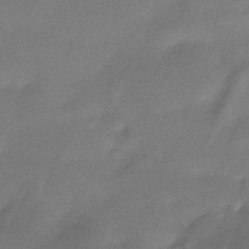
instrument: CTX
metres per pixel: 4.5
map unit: HNhu
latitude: -40.7652
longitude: 95.4643
